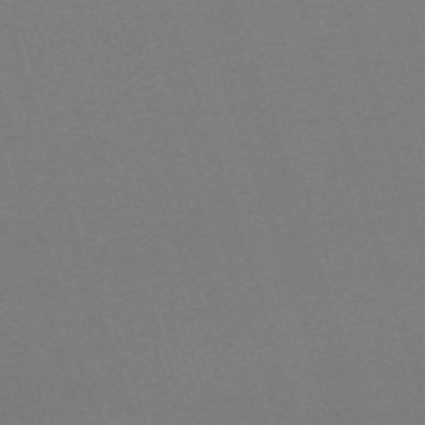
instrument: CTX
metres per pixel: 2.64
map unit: eHh
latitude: -63.1053
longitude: 52.1039
